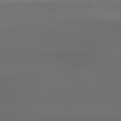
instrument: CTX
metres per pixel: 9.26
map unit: Hpe
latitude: 78.6869
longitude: -133.9339
